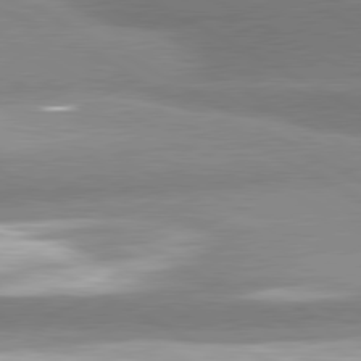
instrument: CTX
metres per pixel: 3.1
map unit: lApd
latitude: 80.4979
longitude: -155.9906
